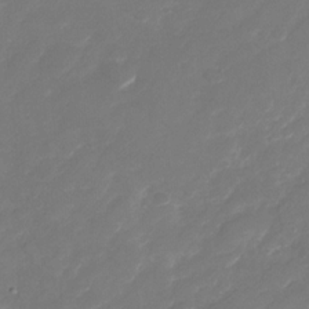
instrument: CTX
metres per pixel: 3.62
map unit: Nhu
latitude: -28.5574
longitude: -65.3482
